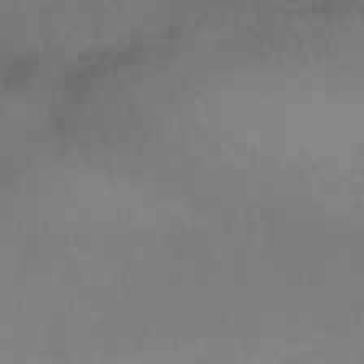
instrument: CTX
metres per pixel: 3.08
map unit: lHb
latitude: -32.2740
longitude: 64.0283
